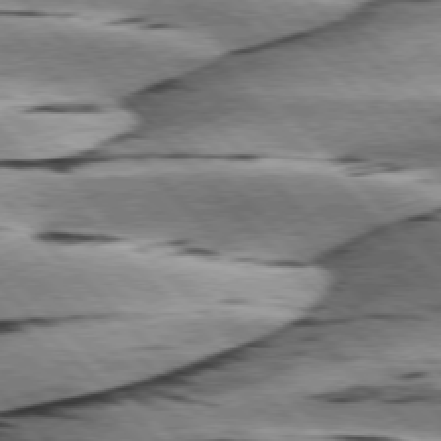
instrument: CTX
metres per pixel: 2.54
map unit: lApd
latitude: 76.3467
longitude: -78.8569
